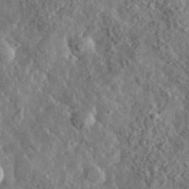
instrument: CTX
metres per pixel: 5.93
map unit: lHvf
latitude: 36.8758
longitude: -88.9703
